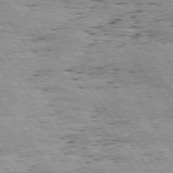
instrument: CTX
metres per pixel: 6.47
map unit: Hpe
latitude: 75.2159
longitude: -155.7638
